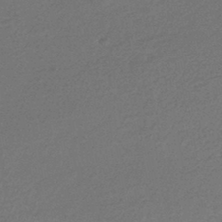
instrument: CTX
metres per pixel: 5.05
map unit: HNhu
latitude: -43.5399
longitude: 98.2739
